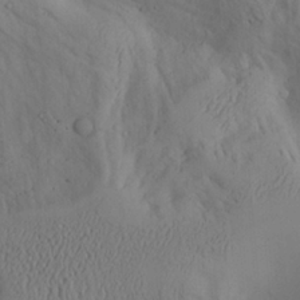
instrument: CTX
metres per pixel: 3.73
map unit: Aa
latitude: 26.3278
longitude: -131.7450
